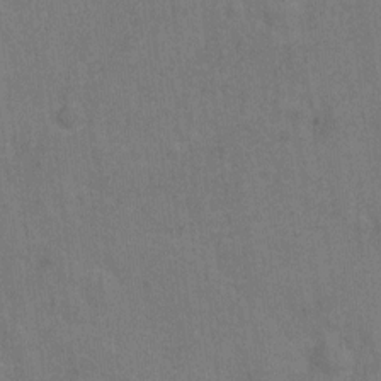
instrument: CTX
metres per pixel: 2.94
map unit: Hto
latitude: -0.4062
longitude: -34.1955
